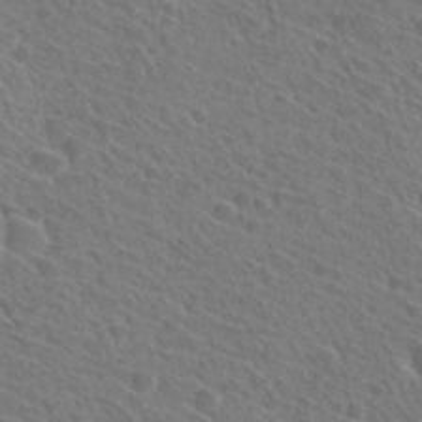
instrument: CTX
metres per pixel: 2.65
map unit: Hto
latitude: 31.7450
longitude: -47.1026
